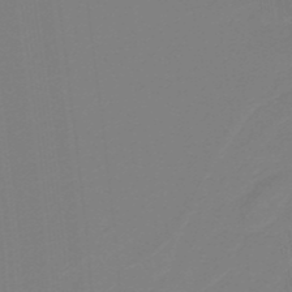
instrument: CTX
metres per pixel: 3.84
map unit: lHb
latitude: -38.4818
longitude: 56.1417
